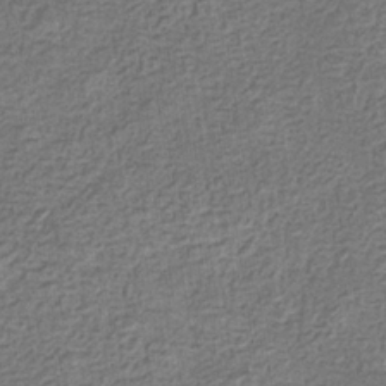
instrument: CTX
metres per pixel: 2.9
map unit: eHb
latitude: -32.9920
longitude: 74.4251
